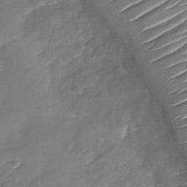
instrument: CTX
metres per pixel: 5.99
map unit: Nhu
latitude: -29.5966
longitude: -73.5749
